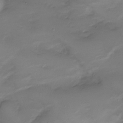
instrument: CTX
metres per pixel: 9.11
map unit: Nve
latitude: -21.0864
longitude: 104.4440
